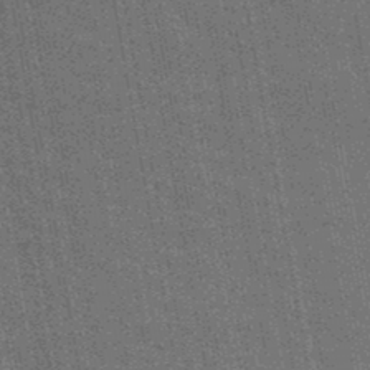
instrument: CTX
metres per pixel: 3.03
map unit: HNb
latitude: -47.5399
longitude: -46.8758
